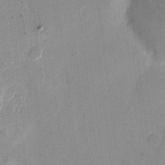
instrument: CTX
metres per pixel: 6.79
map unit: eHh
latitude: 11.3104
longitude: -68.5168
